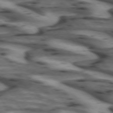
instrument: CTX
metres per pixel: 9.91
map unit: lApd
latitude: 73.0837
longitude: -57.6315
